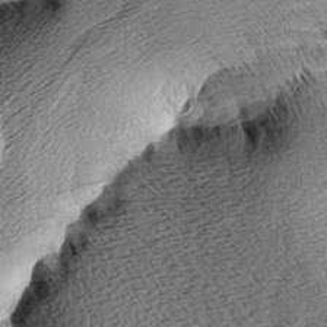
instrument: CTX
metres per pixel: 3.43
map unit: Aa
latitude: 8.2145
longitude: -140.6679
